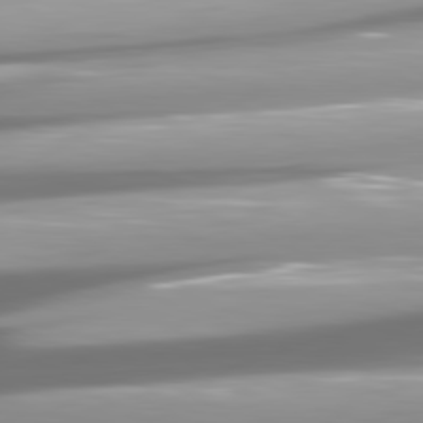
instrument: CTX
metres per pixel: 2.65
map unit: lApd
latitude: 80.9703
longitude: -146.4412
